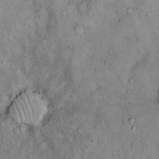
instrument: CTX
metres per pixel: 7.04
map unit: Hto
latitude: 14.4034
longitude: -60.9513
